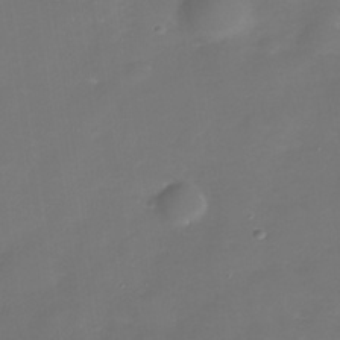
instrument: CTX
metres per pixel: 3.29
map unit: Nhe
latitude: -35.6155
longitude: -90.3467
